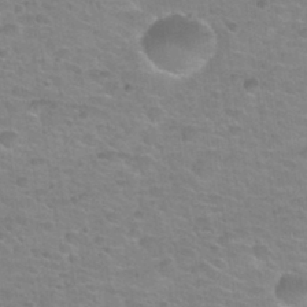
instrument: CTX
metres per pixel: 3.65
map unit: Nhu
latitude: 32.4601
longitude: -51.8772
